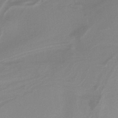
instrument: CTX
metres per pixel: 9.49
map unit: lHb
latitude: -40.1228
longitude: 52.2928
